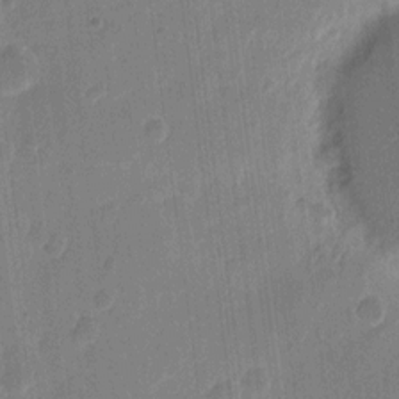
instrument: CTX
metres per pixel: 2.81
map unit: eHh
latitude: 10.3278
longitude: -66.8191
